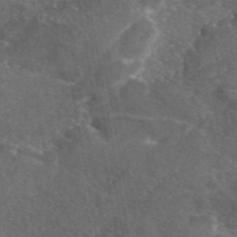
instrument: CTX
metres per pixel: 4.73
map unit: eAb
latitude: 46.7058
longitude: 112.3873
